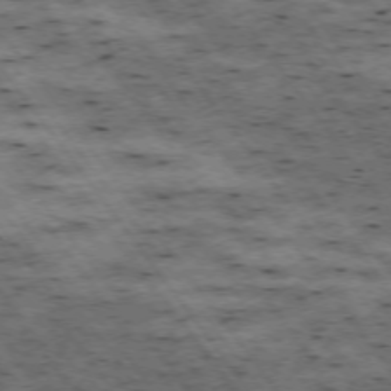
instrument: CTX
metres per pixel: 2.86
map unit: Hpe
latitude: -74.8975
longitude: 4.2172
